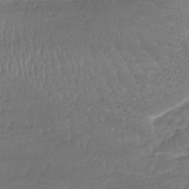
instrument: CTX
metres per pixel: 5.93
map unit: lHb
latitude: -39.8423
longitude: 70.1606
